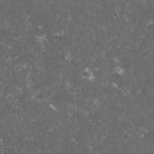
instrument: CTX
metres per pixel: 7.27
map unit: lHvf
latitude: -15.3888
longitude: -99.5182
